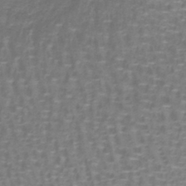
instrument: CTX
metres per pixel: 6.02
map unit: lHb
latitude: -41.4454
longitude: 58.7085
